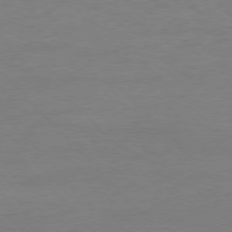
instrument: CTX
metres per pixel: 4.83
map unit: Ap
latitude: -76.8597
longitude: -80.6301
